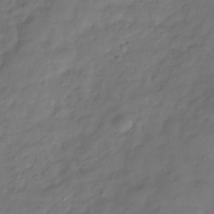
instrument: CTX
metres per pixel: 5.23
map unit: Hve
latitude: -31.5210
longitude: 90.9920
